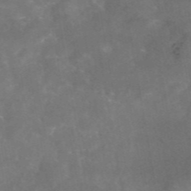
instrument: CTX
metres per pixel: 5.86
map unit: eAb
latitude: 46.0633
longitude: 126.1605
